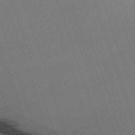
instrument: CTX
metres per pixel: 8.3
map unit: eHh
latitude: -63.4454
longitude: 50.6329
